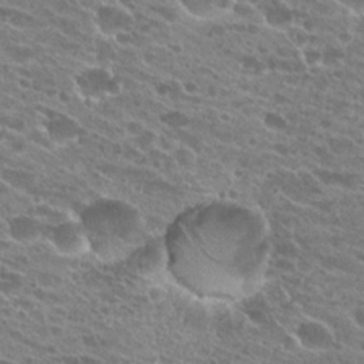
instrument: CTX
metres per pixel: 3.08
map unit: Hto
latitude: 24.2333
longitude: -41.7638
